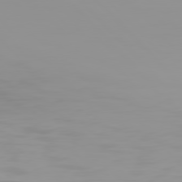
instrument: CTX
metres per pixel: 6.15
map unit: Hpe
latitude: 77.2915
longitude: -140.0633
